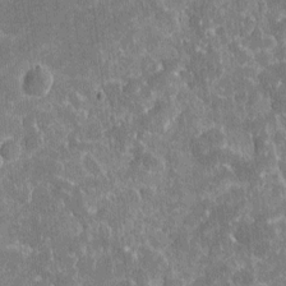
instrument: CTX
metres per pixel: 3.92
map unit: eHh
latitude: 5.3671
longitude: -67.8961
